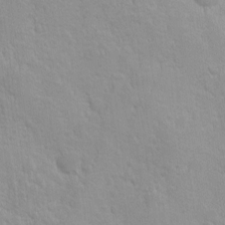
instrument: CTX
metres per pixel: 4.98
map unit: Ave
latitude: 9.8017
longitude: -104.3657
